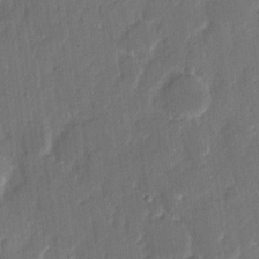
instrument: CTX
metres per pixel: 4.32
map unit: eHh
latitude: 9.2915
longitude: -68.7435
